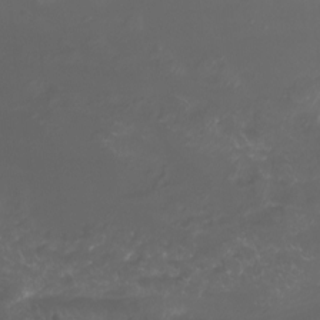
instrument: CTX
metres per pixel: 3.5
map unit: Htu
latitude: -6.5951
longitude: -73.1215
